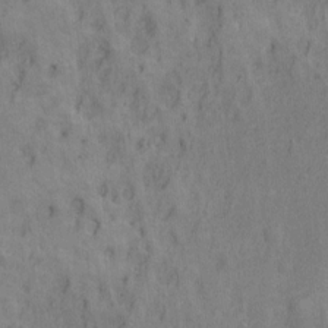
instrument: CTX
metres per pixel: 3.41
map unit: Ht
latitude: 9.3671
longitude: -39.2915
